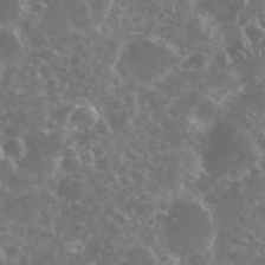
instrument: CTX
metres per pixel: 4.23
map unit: eHh
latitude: 35.3103
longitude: -59.4804
